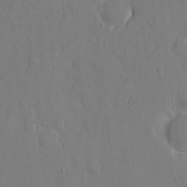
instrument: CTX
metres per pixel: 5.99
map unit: eHh
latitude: 6.4601
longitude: -68.1767
